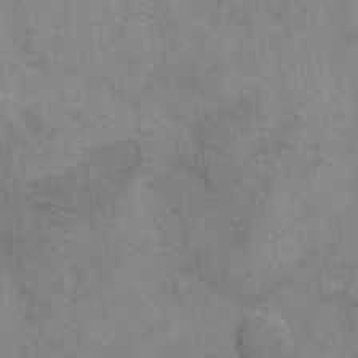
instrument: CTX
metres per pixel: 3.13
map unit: Hto
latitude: 6.1956
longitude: -61.9717
